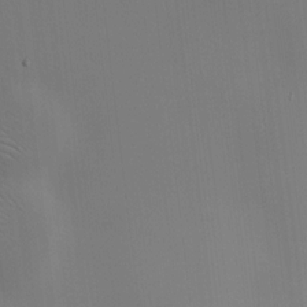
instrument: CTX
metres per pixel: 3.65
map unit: HNhu
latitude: 10.2901
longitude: 10.3306
